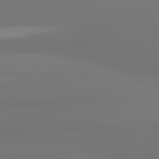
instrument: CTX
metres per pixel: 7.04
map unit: lApd
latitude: 82.2711
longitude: 171.0109
